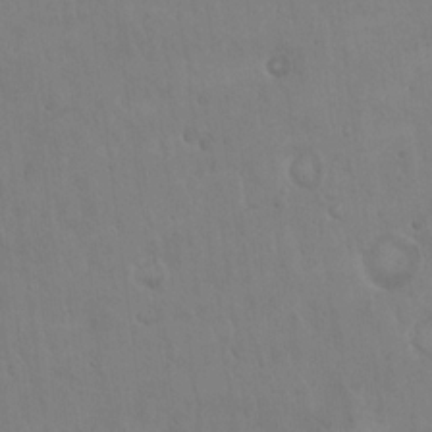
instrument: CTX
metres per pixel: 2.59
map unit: Hto
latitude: 17.2915
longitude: -59.8017
